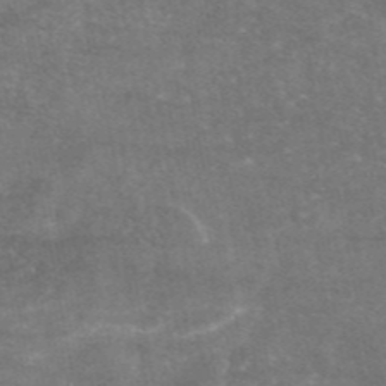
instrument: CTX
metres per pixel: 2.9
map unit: eAb
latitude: 46.7624
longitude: 120.6518
